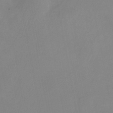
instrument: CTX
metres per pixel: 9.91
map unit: Nhu
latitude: -25.4454
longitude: -70.1767
